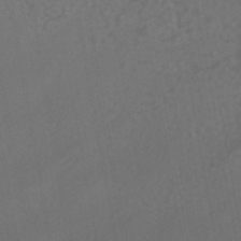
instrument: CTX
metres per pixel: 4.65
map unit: eHb
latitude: -43.5021
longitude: 88.0283
